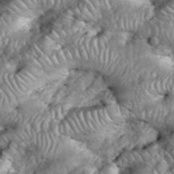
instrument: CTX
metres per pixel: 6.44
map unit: eHh
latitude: 38.8380
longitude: -56.8191
